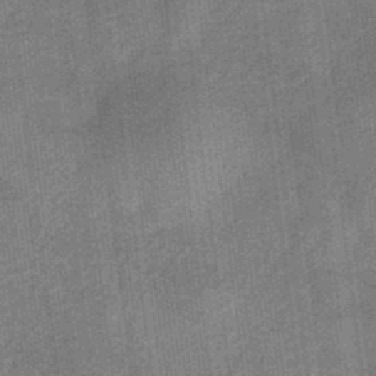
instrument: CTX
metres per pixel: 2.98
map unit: eHb
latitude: -31.6533
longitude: 74.0850
